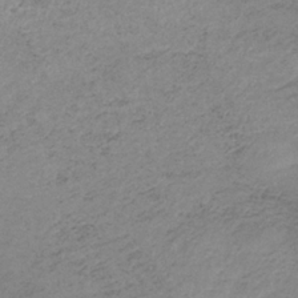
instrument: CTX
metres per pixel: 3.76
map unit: HNb
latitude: -33.5399
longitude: 63.0297
